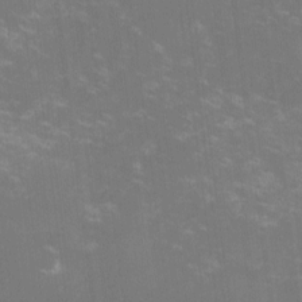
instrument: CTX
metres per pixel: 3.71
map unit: lHvf
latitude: -14.3496
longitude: -100.9514
